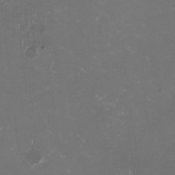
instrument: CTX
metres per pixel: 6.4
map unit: HNhu
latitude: -1.5399
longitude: -4.3656
